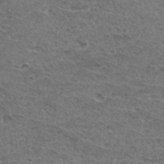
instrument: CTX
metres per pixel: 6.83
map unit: Hto
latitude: 33.0081
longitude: -47.7450
